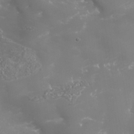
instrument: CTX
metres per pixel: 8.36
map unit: Nhe
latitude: -36.3873
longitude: -90.9514
